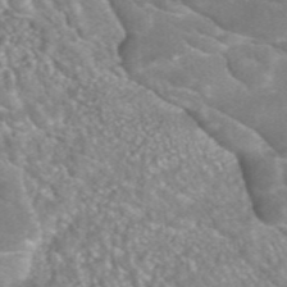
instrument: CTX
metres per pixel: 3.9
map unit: ANa
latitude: -41.8611
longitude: 103.9178
